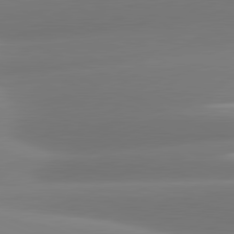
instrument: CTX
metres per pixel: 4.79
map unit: lApd
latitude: 81.1781
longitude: -161.9339
